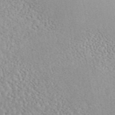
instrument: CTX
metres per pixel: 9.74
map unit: ANa
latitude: 45.6316
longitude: 29.9367
